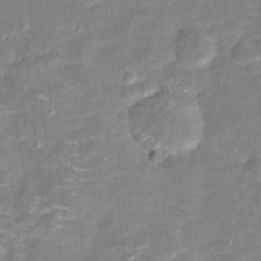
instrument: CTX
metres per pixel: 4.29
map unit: Hto
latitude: 16.1389
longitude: -42.2712
